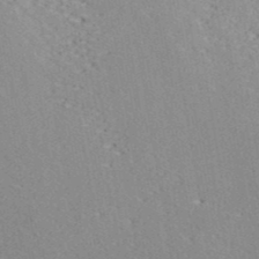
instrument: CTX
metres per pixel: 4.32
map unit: ANa
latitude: 40.2144
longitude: 30.7085
